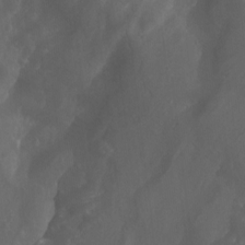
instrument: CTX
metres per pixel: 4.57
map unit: Aa
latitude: -13.2565
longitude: -67.2159
